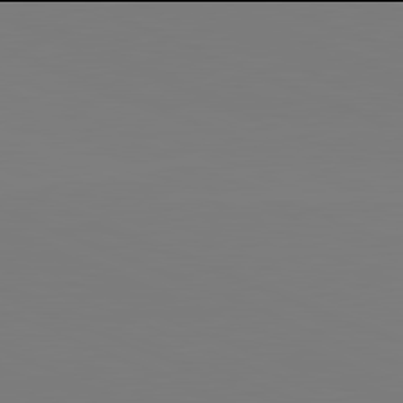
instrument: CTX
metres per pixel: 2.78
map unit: lApd
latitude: 81.9906
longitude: 147.0675
